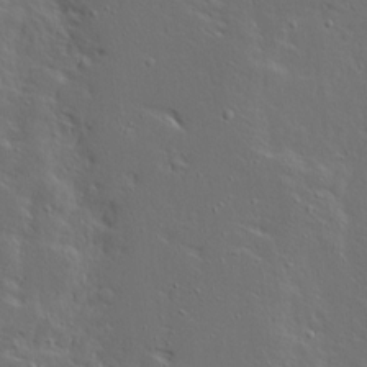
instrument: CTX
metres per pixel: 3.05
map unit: Ave
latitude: 13.9717
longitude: -137.5182
